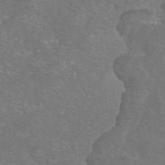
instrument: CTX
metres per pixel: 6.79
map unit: eAb
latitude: 46.8191
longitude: 106.1606
